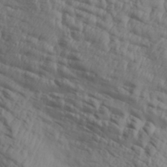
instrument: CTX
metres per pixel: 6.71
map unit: Aa
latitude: 30.3657
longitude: -133.3104
